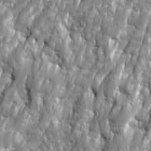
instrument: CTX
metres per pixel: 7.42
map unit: Ave
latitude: 16.2712
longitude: -134.7435
